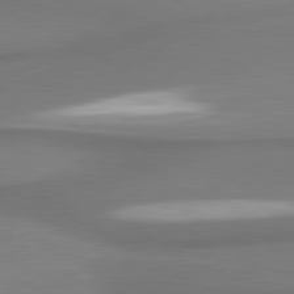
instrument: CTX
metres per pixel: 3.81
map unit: lApd
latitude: 80.7813
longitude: 177.2754
